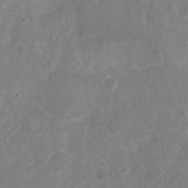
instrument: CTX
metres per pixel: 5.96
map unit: Nhu
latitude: 5.0647
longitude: -16.8569
